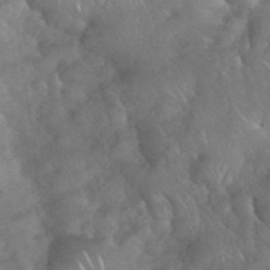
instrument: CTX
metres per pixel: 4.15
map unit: eHh
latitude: 39.2537
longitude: -58.4601
